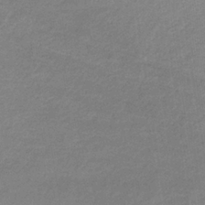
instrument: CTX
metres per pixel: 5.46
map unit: lHb
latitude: -34.4629
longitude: 70.0283
